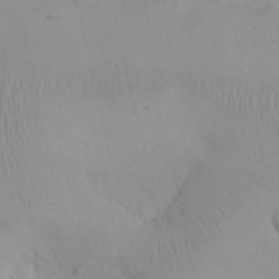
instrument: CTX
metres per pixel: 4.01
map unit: eHh
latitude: 24.5167
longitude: -66.2711
